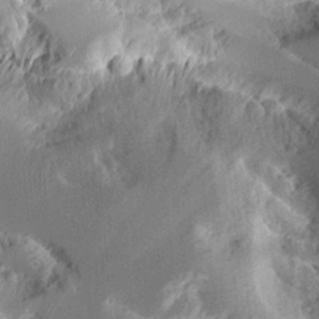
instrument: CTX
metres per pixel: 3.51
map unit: Aa
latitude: 11.1403
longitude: -126.3090
